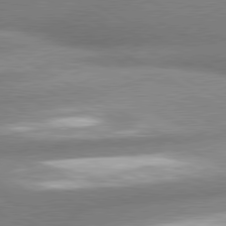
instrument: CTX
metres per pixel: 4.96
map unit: lApd
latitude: 80.2145
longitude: -163.7828
